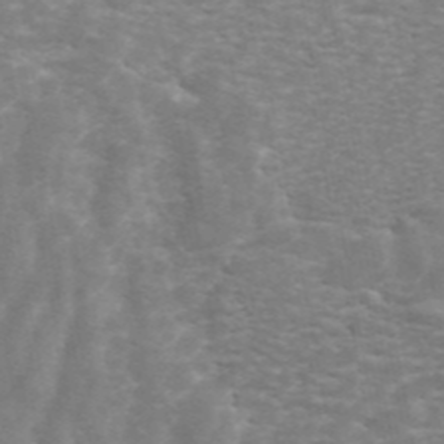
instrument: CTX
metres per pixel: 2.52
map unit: ANa
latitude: 44.8758
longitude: 26.6707
